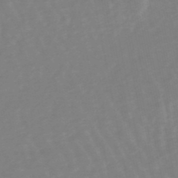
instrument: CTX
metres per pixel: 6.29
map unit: eHb
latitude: -49.1054
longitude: 77.5021
